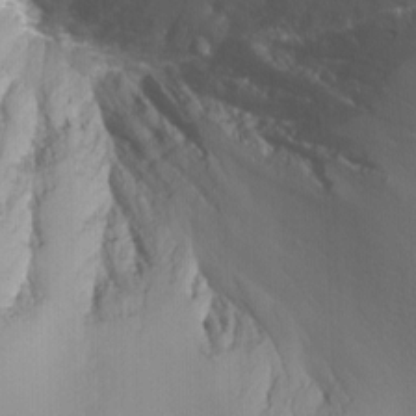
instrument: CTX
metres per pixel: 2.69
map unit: Nhu
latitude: -7.9178
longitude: -75.0647
